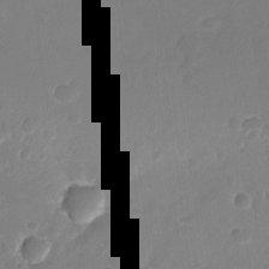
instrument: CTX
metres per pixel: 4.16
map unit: Nhu
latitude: -26.6896
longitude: -71.8016
